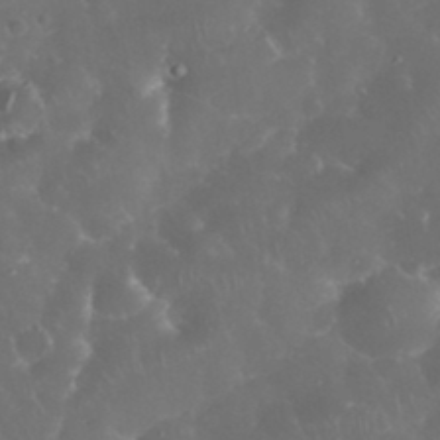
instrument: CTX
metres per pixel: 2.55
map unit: eHh
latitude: 34.0633
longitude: -63.2348
